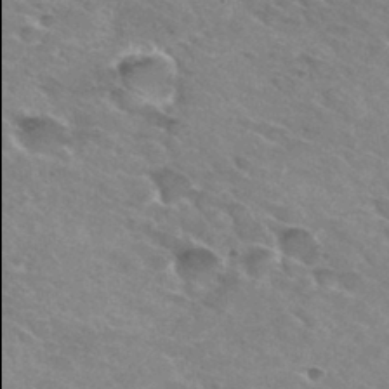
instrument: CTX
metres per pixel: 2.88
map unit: Hto
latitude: 31.9906
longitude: -45.9906
